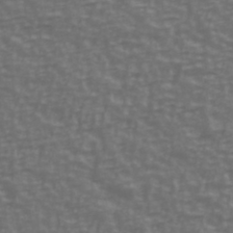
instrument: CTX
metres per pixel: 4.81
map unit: Ave
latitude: 39.4048
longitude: -114.0822
